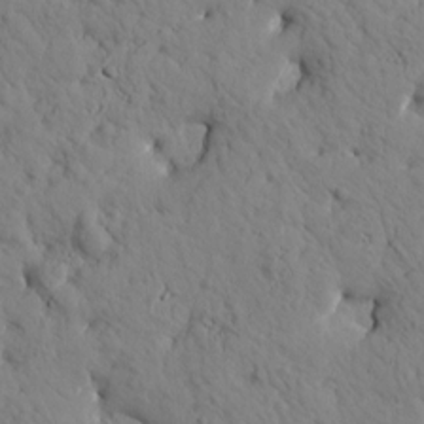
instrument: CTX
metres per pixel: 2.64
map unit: Htu
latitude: 1.7071
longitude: 178.2739
